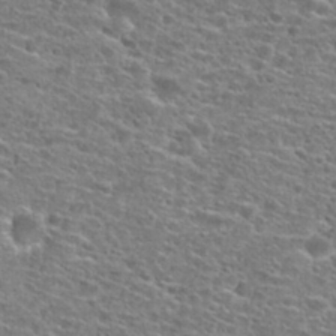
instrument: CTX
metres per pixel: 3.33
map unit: Hto
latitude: 25.6316
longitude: -47.3293
